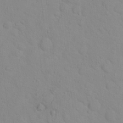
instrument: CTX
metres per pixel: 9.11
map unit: Hto
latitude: 17.2348
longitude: -36.1956
